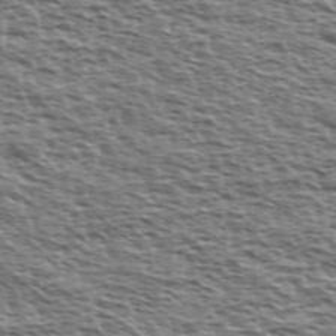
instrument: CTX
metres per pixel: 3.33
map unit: Ave
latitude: 38.1578
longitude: -112.7813
